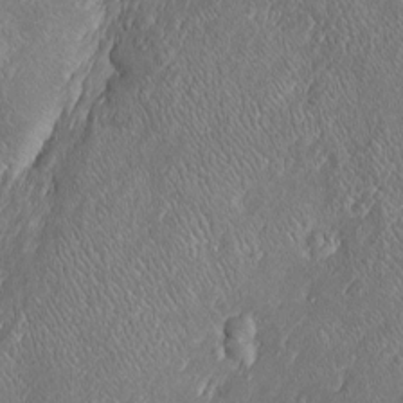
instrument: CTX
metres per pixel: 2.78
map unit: Htu
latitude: -6.4440
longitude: 158.3306
